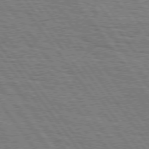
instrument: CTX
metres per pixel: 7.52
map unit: Hpe
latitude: 75.0458
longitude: -152.5168
